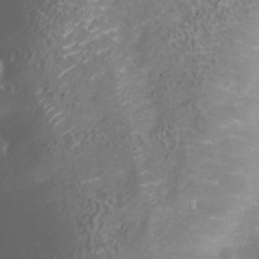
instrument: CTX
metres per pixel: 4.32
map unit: Nhu
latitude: -40.4062
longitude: -83.2537
